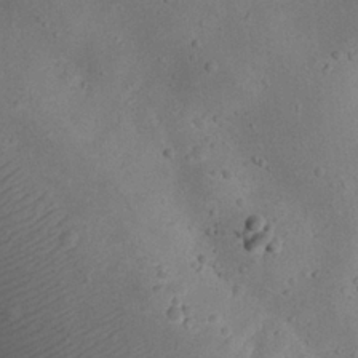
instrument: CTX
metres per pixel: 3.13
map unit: eHh
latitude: 23.8016
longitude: -68.2523
